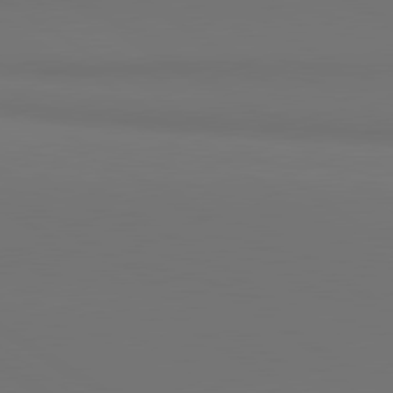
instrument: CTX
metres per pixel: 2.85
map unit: lApd
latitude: 81.0836
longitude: 152.8219
